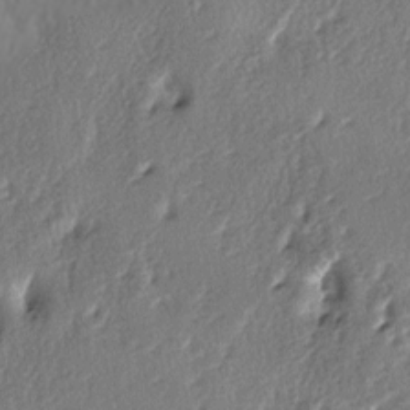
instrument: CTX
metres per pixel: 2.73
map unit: lAa
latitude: -6.8408
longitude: -124.3278
